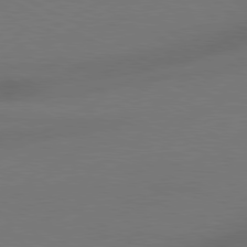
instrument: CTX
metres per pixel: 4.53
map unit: Hpe
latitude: 78.5357
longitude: -127.7450
